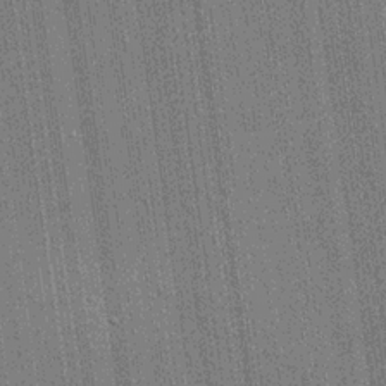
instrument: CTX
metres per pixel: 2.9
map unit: lHvf
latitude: 19.5749
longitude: 142.7841
